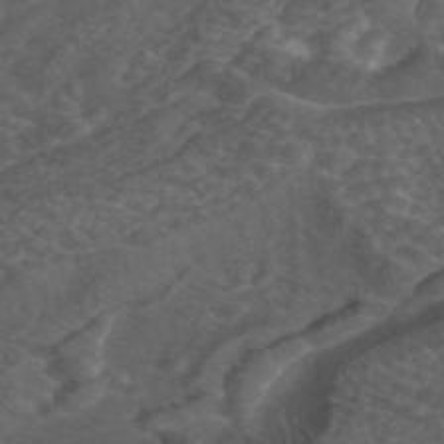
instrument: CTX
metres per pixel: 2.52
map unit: ANa
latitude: 44.4412
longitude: 24.7463
